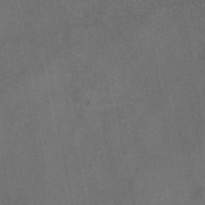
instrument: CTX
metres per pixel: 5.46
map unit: eAb
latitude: 46.7813
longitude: 108.2739
